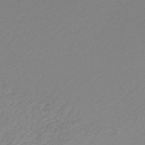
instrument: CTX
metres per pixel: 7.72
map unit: HNhu
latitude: -48.1039
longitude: 28.2362
